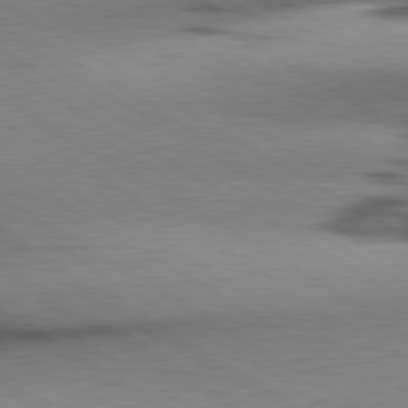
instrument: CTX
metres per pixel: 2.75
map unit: lApd
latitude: 79.7828
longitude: 167.5588
